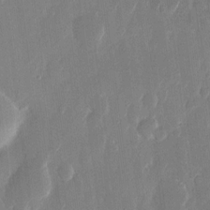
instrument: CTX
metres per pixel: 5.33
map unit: eHh
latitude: 13.4804
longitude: -70.6301
